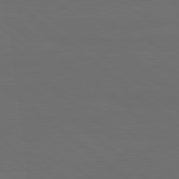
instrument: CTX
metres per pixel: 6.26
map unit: lApd
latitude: 80.2711
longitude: -115.6504
